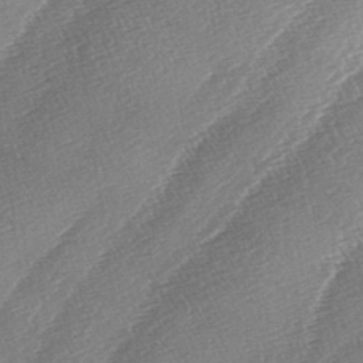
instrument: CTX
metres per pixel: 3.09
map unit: lAa
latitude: -4.5196
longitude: -129.8772
